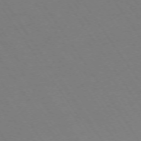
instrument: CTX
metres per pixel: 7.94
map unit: Ap
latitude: -74.0094
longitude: -70.7246
